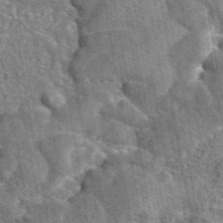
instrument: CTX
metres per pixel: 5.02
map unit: eAb
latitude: 45.1970
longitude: 110.9730
